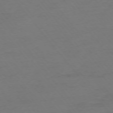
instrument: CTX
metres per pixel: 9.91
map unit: Ap
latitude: -75.3699
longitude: -66.8569
